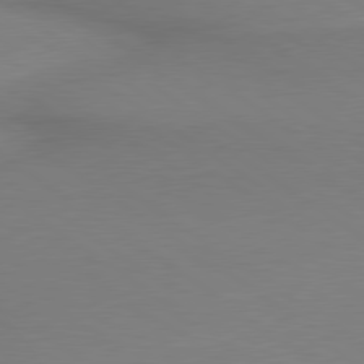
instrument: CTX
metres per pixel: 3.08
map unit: lApd
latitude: 79.2726
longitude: 178.5007
